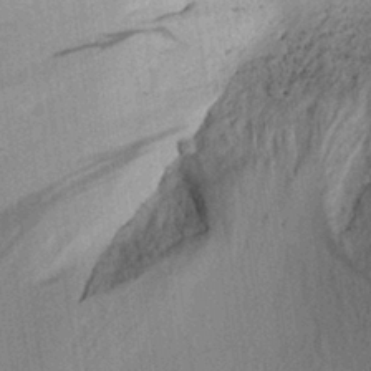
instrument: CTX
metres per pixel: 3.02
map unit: Aa
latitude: 28.8758
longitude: -137.7828
